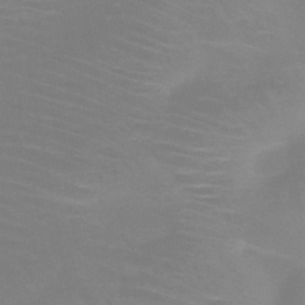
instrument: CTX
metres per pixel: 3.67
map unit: HNb
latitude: -46.5951
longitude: -43.5371
